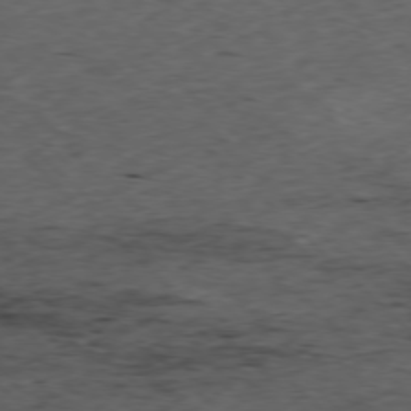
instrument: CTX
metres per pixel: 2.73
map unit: Hpe
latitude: -77.5021
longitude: 13.3321
